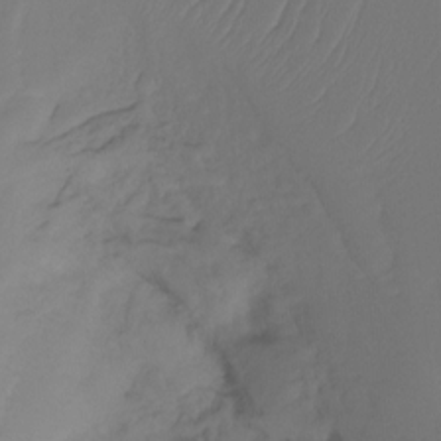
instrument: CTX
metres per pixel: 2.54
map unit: Ht
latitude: -15.1054
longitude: -49.2159
